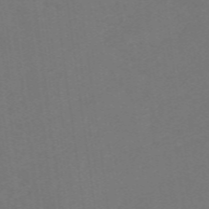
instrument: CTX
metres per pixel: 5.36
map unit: eHb
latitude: -49.6155
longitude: 84.0661
